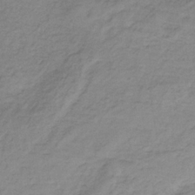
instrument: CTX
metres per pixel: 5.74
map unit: HNb
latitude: -33.3888
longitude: 60.0283
